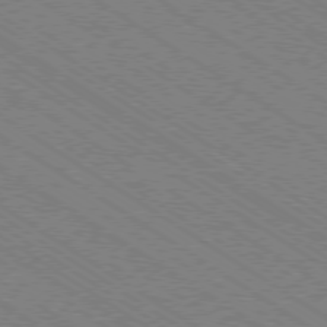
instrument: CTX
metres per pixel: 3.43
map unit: Ap
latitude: -79.2376
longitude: -79.5182
